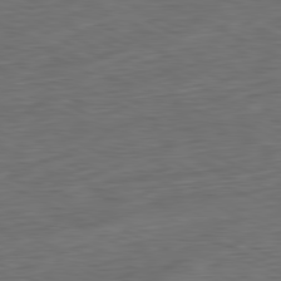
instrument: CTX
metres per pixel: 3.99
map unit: Ap
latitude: -81.8045
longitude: -76.8191
